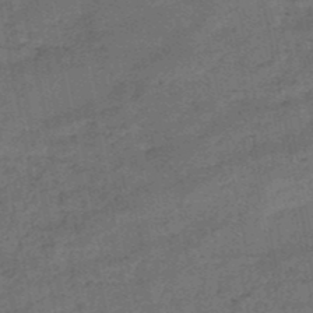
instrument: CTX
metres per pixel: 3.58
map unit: HNb
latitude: -50.8597
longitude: -40.6679
